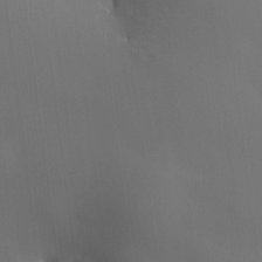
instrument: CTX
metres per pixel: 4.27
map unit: HNhu
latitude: 10.2523
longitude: 15.6344
